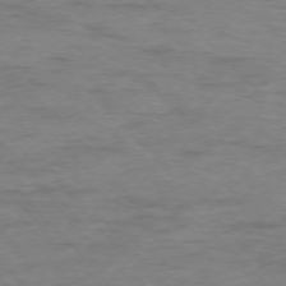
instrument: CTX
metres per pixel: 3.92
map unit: Ap
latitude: -76.9731
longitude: -89.5749
